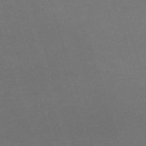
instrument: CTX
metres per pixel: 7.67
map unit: eHh
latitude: -61.8422
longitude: 49.6344
